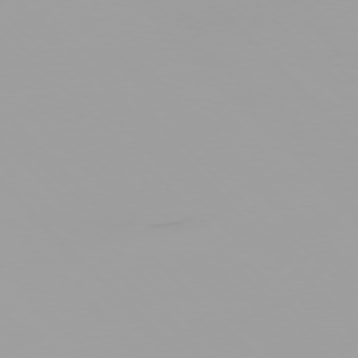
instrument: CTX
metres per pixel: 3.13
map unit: Ap
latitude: -77.3321
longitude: -73.1026
